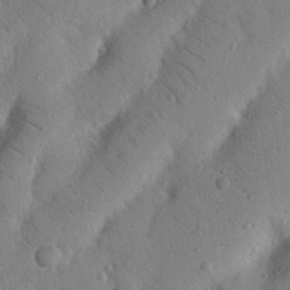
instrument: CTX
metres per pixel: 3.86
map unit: Nhu
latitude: 21.7450
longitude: -75.8772
